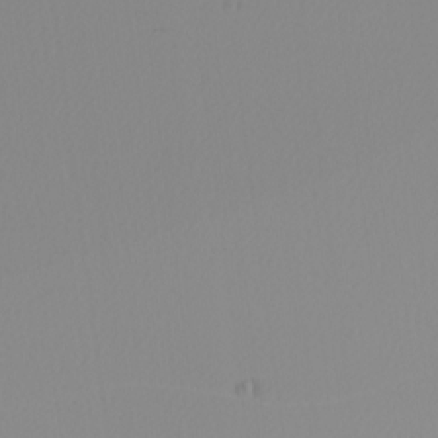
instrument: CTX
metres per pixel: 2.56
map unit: Nhu
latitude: -7.2943
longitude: -94.6302
